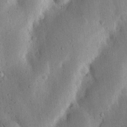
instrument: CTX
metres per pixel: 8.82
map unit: Nhu
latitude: 19.0080
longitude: -75.0458
